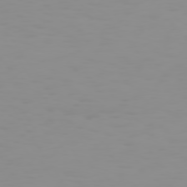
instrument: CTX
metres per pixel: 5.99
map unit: Hpe
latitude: 74.0255
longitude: -127.5182
